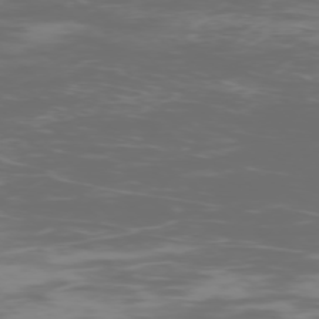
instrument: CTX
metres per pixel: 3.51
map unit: Ap
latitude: -76.4629
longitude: -74.8002
